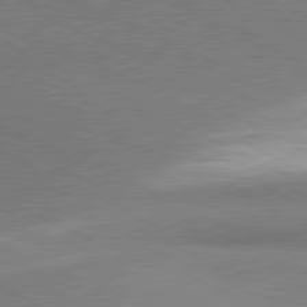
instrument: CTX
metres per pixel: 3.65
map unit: lApd
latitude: 81.0080
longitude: 164.9353
